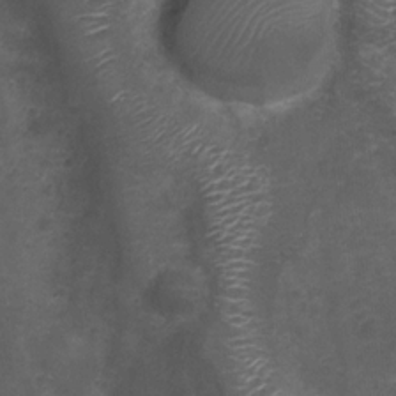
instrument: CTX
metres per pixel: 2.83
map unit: Nhu
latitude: 3.7260
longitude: -15.9528
